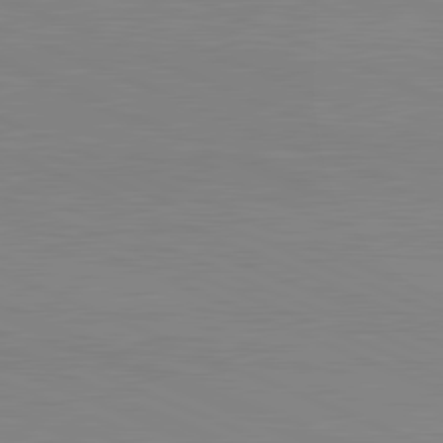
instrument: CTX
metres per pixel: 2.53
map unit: lApd
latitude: 81.8583
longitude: -168.5735
